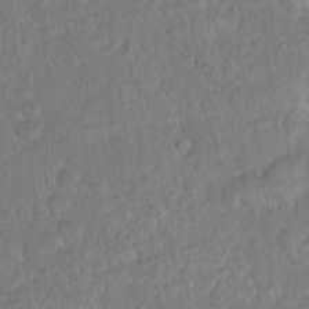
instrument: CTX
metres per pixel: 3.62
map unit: Hto
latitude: 14.8191
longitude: -40.2333
